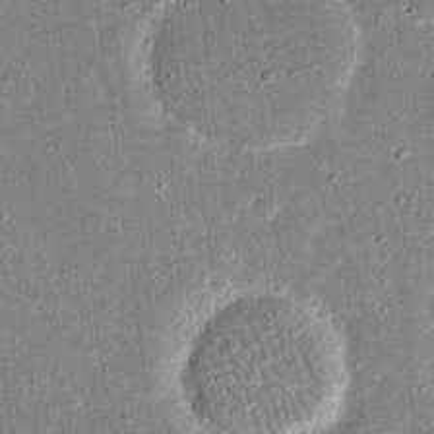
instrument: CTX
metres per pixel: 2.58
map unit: eHh
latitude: 17.6127
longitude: -70.8569
